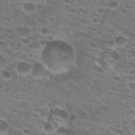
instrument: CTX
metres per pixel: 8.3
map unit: Hto
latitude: 21.8206
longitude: -41.2348
